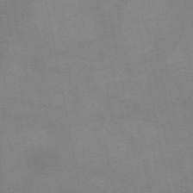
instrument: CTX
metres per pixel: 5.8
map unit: HNb
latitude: -49.0487
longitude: -40.7057
